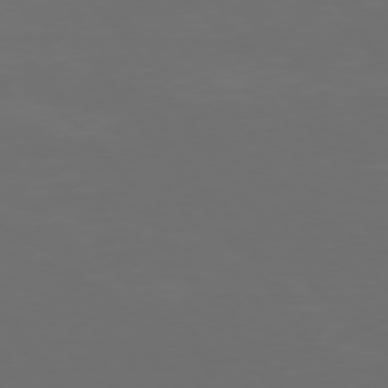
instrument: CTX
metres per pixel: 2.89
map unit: Hpe
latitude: 74.3089
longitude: -124.9513
